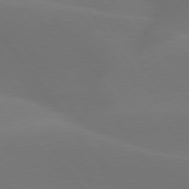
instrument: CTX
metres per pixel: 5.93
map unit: lApd
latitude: 77.4804
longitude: -52.2901
